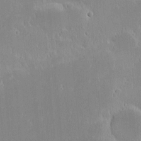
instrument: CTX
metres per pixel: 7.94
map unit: eHh
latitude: -2.2550
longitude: -85.1592
